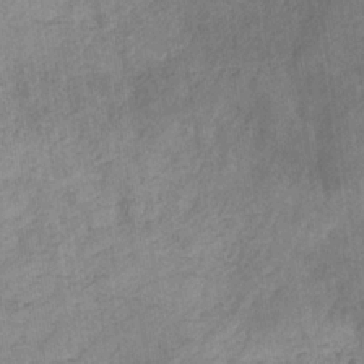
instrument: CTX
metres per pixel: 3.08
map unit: eHb
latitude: -30.4251
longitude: 69.2753
